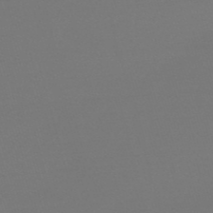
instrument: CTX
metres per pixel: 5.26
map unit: eHb
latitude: -50.6140
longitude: 68.9541
